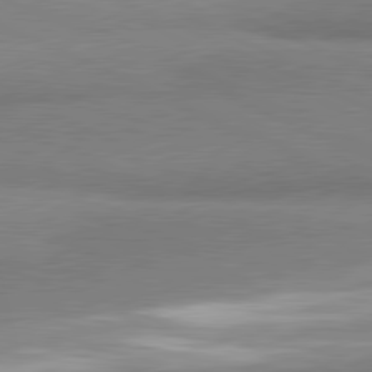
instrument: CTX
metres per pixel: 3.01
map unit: lApd
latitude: 81.0647
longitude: 165.5966
